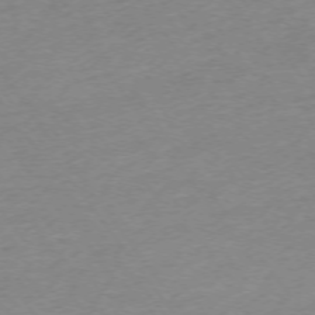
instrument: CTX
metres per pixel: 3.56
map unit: Ap
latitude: -74.4629
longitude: -84.7246
